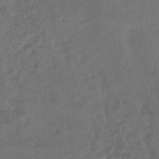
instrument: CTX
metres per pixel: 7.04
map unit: lHb
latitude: -37.7855
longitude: 71.1242
